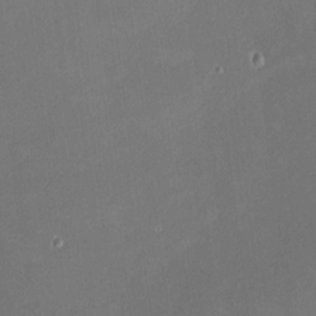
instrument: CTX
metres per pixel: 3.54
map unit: HNhu
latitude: 7.7827
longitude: 7.9367
